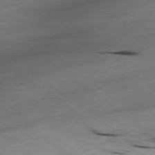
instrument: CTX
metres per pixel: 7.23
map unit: Ap
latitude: -79.3131
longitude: -92.4601
